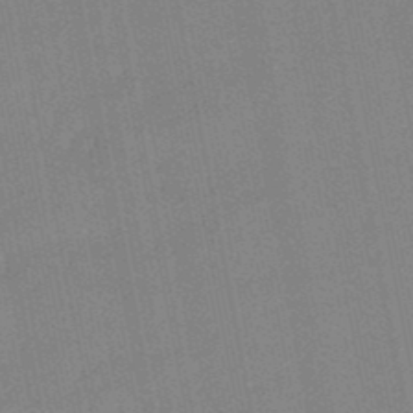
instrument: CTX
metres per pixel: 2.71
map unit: lHb
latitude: -49.1431
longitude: 80.0472
